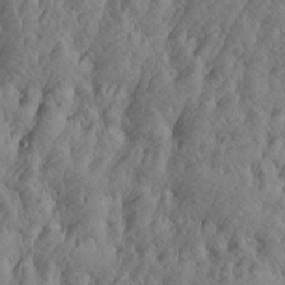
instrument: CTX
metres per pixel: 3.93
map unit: Htu
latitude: -4.5762
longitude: -176.7246
